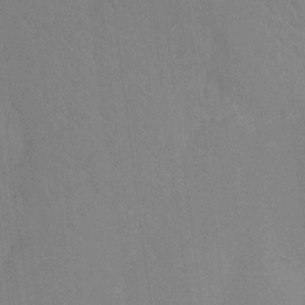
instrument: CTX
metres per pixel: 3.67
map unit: Nhu
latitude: -13.5210
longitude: -24.2711
